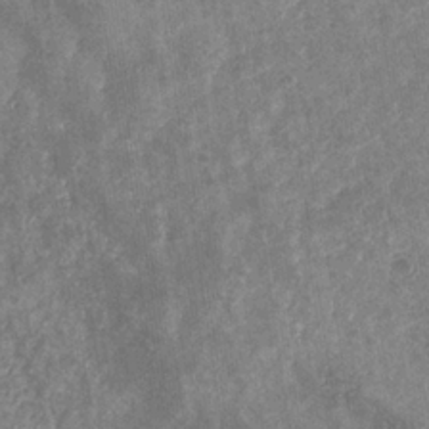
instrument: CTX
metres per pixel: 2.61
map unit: eHb
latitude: -31.2187
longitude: 72.4629
